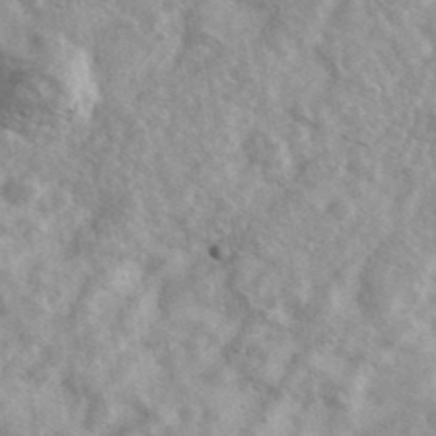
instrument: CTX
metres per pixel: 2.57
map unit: Ave
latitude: 39.9150
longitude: -110.5357
